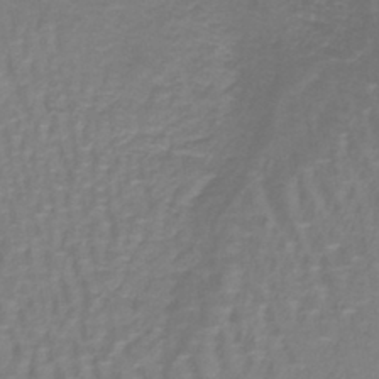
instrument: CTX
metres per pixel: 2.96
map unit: lHb
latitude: -41.8989
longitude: 58.3684
